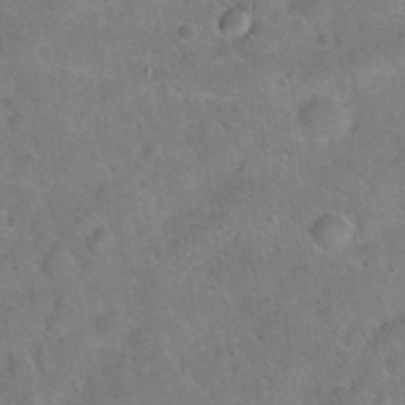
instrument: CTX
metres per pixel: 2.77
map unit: Hto
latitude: 20.8947
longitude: -49.8772
